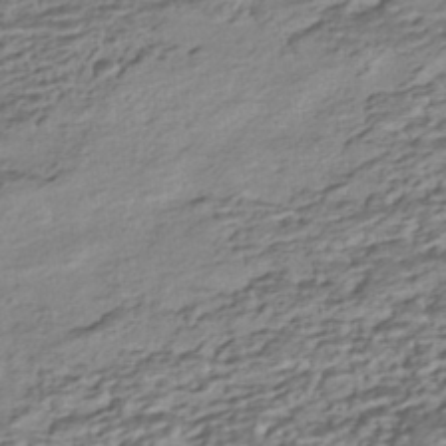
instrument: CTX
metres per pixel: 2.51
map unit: HNhu
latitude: -43.2564
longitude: 104.5007
